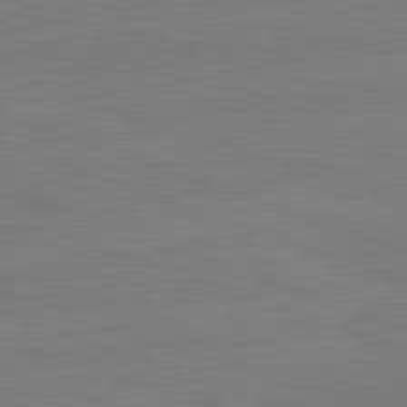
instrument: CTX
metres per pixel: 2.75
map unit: lApd
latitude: 82.1955
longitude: -159.3671
